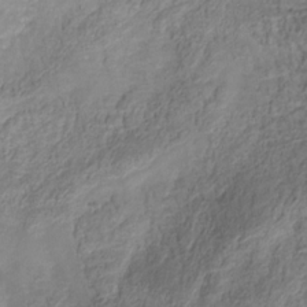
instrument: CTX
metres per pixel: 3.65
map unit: Hve
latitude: -31.4454
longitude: 89.4643
